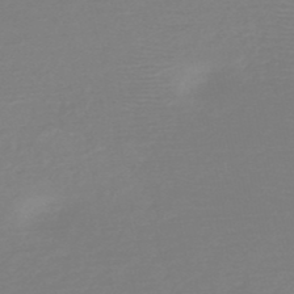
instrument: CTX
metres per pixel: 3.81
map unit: HNb
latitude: -49.1620
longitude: -43.1214
